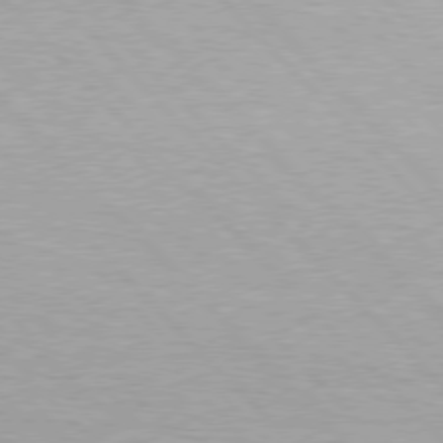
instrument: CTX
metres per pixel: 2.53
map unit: Hpe
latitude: 76.5168
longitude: -156.2900
